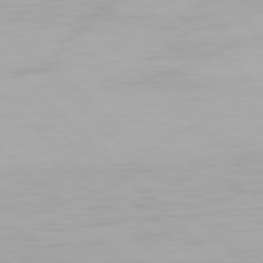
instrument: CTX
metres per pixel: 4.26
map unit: Hpe
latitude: 77.3859
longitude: -164.4223
